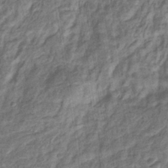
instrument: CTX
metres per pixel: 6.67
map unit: eHb
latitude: -36.4251
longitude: 79.6344
